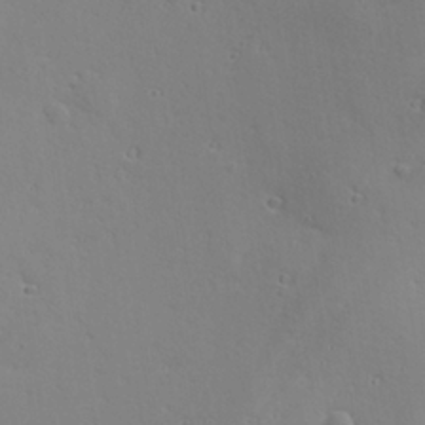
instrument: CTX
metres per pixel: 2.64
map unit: Hve
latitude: 24.5545
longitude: -98.2711
